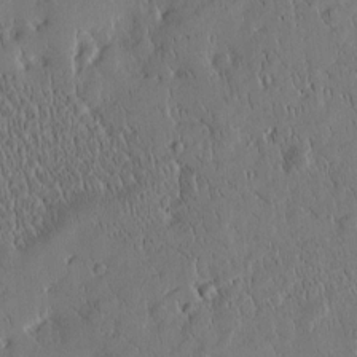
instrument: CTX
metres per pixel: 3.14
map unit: Htu
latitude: -4.1794
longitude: 174.6896
